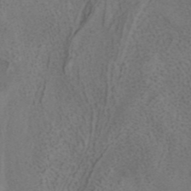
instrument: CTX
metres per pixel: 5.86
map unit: ANa
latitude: 41.8583
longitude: 15.1620
